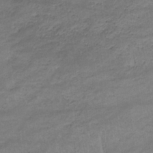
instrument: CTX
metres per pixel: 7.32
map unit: lHb
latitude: -33.3510
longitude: 68.7652
